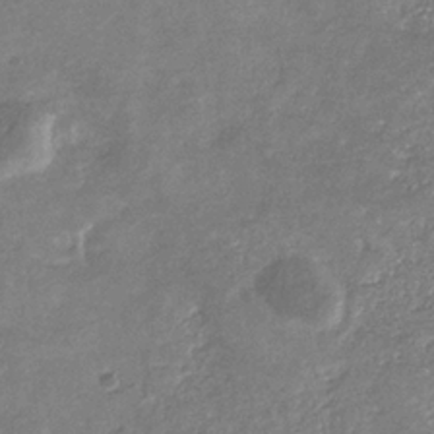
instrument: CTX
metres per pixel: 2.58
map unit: eHb
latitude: -33.8045
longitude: 73.6722
